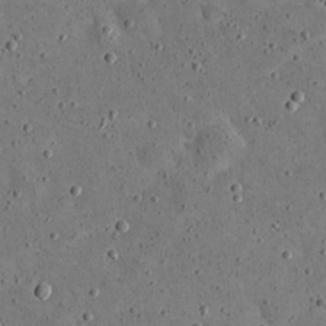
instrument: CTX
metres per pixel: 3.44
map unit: eHh
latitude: 21.5371
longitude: -65.4048
